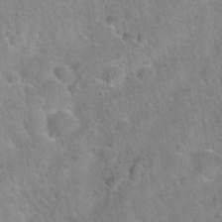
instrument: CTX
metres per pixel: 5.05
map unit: Nhu
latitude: 31.3860
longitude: -51.9906
